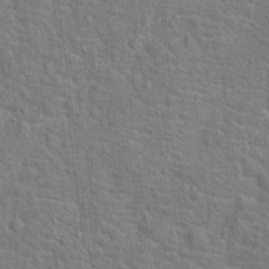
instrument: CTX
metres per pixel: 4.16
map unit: Hto
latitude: 17.4804
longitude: -42.9703
